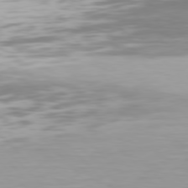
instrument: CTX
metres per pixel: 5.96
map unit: Hpe
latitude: 76.8191
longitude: -170.9891
